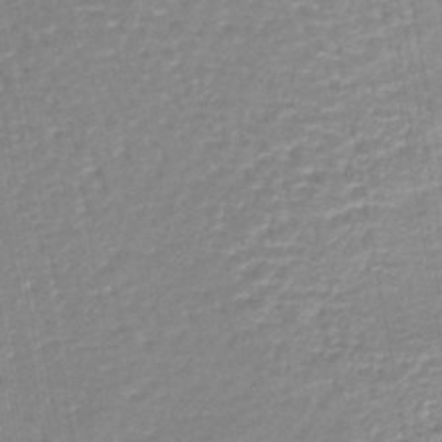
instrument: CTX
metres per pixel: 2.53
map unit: lHb
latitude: -45.2565
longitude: 77.8800
